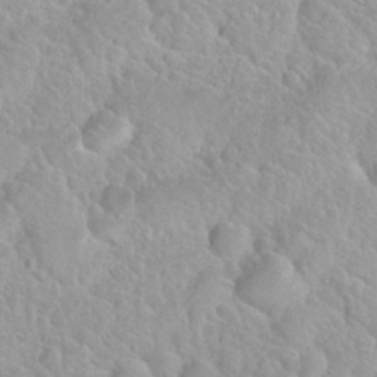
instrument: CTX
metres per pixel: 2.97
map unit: Nhu
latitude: 27.9150
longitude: -52.7624
